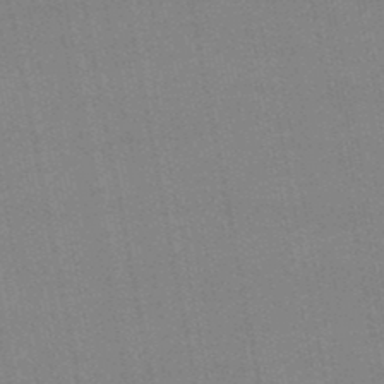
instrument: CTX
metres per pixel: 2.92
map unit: lHb
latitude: -48.1039
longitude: 70.9542
